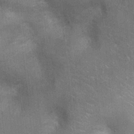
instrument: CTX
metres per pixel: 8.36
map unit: Ht
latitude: -3.9556
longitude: -15.4238
